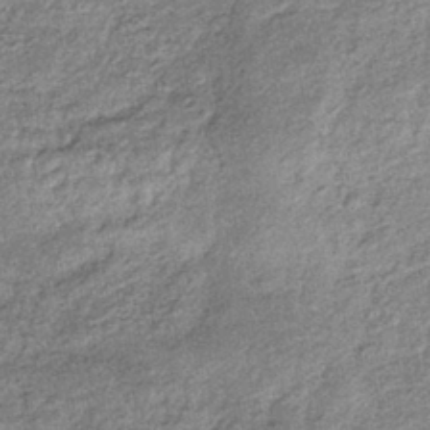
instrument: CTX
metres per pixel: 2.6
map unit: lHb
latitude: -38.7274
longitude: 67.7856
